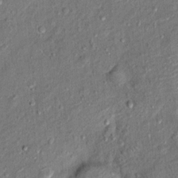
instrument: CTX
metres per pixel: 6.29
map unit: Ht
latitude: 11.4049
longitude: -38.0255
